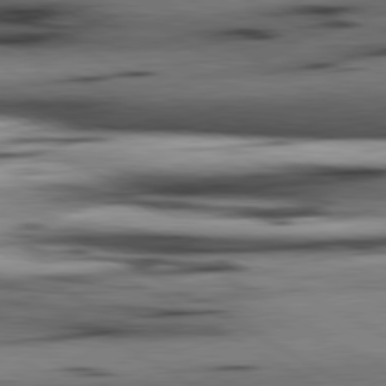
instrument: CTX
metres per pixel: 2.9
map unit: lApd
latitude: 80.4790
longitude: 158.1605
